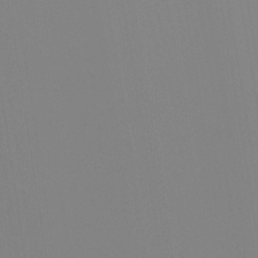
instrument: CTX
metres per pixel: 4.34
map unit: Ht
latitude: -15.2754
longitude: -51.4048
